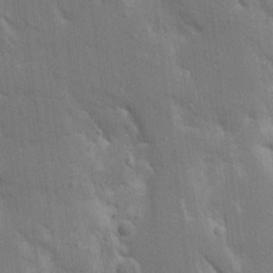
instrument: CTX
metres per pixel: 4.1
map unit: Aa
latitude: 16.4223
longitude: -149.2159
